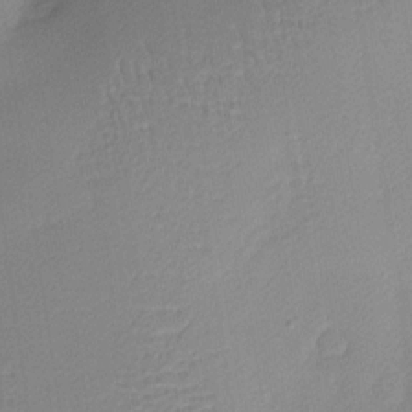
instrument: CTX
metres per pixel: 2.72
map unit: Nhu
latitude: 1.7260
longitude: -75.4993
